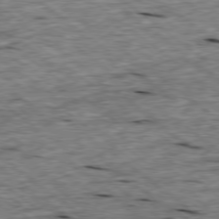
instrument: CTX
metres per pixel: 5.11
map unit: Ap
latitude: -78.9730
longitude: -88.5357
